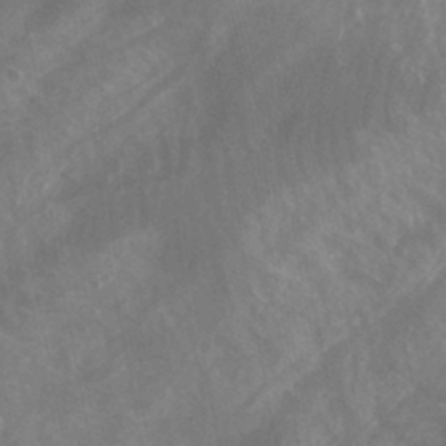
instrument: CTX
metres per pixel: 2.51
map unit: Aa
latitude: -12.9164
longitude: -66.7057
